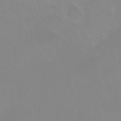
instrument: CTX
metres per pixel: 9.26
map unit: eHh
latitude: 1.4048
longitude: -54.8569
